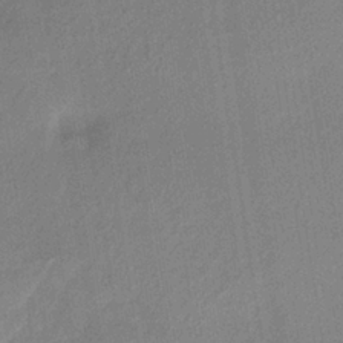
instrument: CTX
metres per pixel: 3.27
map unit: lHb
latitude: -34.9353
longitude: 65.8800
